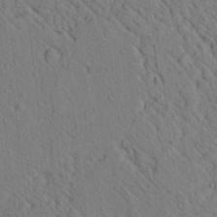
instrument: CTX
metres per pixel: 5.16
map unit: lAvf
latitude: 7.6127
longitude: 160.2551
